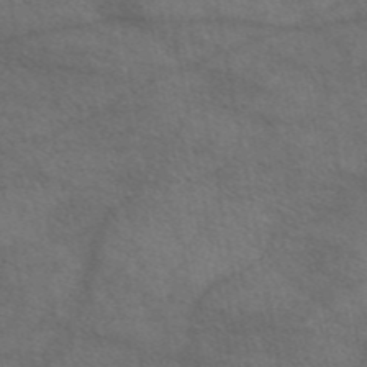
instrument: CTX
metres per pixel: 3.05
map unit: eAb
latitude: 45.5560
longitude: 113.8423
